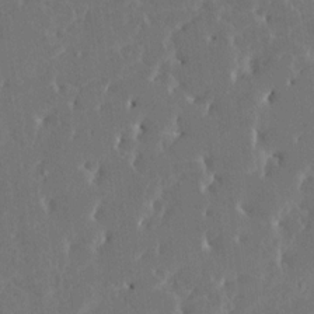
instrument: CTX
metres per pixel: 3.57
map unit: HNhu
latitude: 6.5546
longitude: -5.2726
